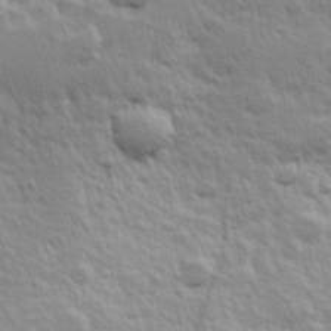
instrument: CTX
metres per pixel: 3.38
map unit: Hve
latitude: 24.5545
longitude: 144.8030
